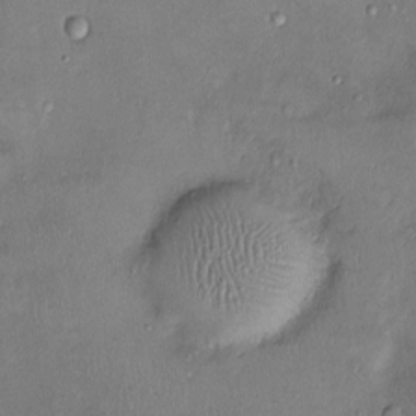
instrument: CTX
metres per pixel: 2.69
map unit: Ht
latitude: -3.8422
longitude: -14.4223
